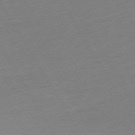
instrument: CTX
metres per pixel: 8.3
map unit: Ap
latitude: -74.4251
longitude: -68.7813
